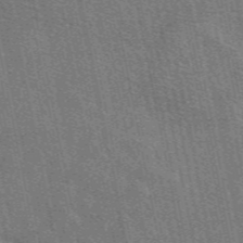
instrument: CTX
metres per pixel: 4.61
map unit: eAb
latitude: 49.0269
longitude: 116.2361
